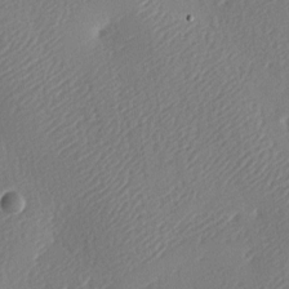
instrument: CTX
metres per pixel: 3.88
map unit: lAa
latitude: -8.9731
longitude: -127.9150
